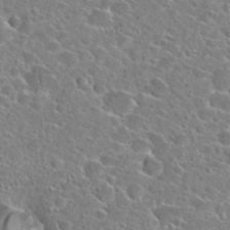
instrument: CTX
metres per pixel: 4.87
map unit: Hto
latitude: 24.6679
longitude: -46.4223
